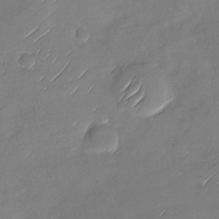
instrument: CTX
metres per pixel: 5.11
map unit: Nhu
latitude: -28.0472
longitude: -62.1200
